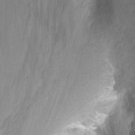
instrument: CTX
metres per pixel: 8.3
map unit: Nhu
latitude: -8.2739
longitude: -42.8758
